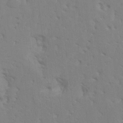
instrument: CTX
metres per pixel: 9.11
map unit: HNhu
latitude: 7.5938
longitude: -2.4034
